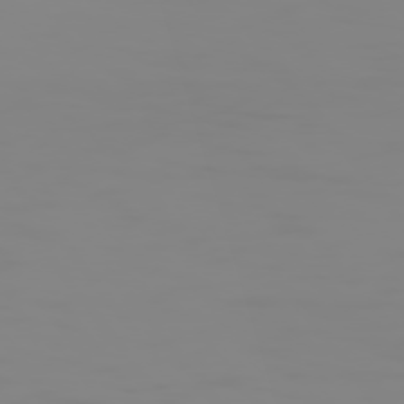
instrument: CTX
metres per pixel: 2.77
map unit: Hpe
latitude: 74.3278
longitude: -127.2537
